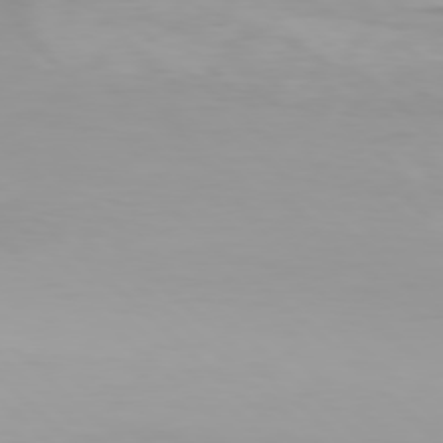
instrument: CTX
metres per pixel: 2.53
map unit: Hpe
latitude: 77.8772
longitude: -134.4601
